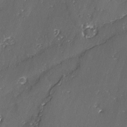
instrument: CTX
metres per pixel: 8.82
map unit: lAvf
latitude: -3.0675
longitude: -106.4601
